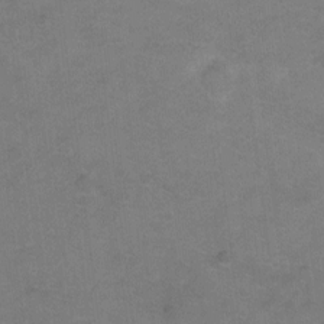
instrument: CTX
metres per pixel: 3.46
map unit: Ht
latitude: 1.1970
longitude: -32.6302
